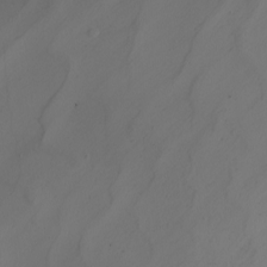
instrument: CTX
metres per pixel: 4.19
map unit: Nhu
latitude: -5.7099
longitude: -94.9325
